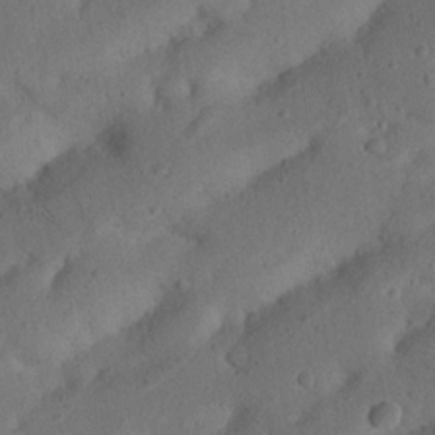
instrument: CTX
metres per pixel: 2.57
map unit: Nhu
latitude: 21.6505
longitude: -74.3656
